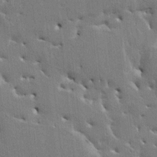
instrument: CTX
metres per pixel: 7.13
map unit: HNhu
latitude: 3.7260
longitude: -4.2145
